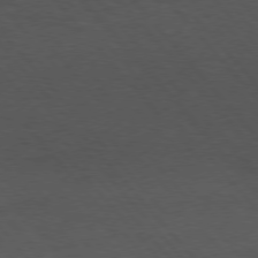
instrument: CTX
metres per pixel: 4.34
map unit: Hpe
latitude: 75.3860
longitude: -146.5546
